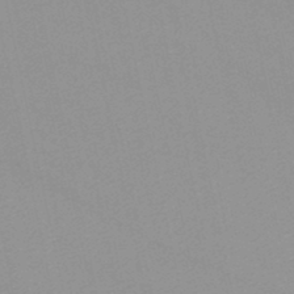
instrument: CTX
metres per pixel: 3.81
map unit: lHb
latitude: -45.9178
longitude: 70.0472
